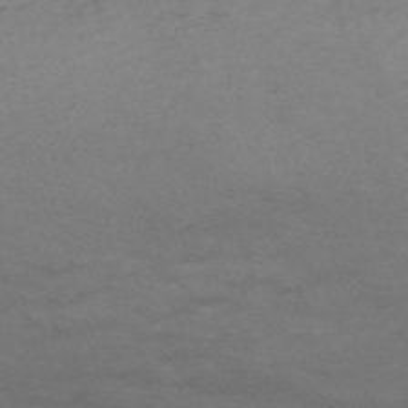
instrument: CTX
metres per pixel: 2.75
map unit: Nve
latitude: -58.5384
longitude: 56.0472
